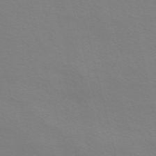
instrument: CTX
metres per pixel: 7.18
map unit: Nve
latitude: -56.7463
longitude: 63.4076
